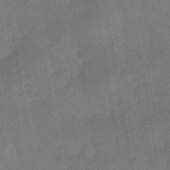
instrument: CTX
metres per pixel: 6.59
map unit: HNhu
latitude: -42.8030
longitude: 91.7856
